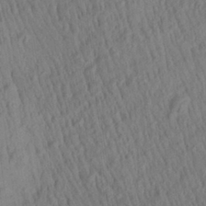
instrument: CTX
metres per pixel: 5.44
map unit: Aa
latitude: 27.8395
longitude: -141.4993
